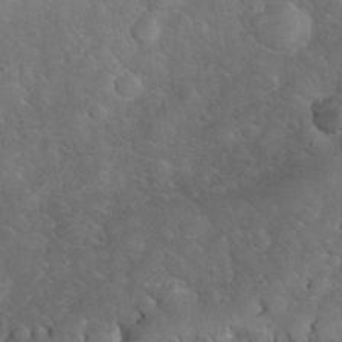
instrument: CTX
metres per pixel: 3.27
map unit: eHh
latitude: 32.7246
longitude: -65.7639
